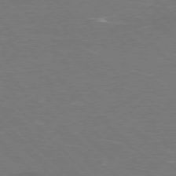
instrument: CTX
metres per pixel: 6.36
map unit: Ap
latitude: -77.7100
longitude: -69.3293
